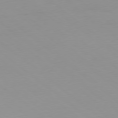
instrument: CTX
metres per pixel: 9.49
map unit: Hpe
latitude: -78.8030
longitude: 12.9164
